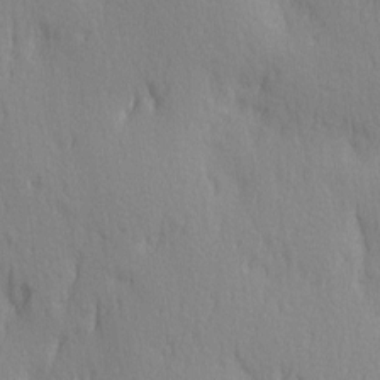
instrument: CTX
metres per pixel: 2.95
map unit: Ave
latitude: 3.0269
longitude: -112.2711
